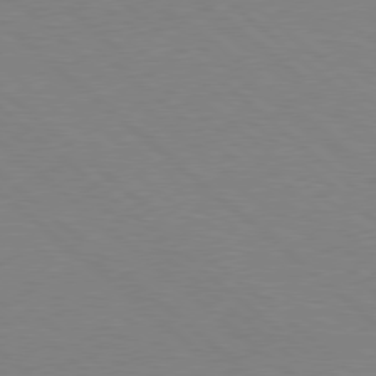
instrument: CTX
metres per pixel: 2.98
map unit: Hpe
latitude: 78.0633
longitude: -151.0080
